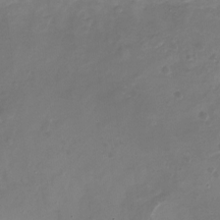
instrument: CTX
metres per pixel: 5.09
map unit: Nhu
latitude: -22.1228
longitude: -56.4034
